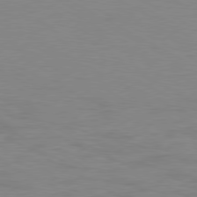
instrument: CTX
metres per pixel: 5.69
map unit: Ap
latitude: -80.6519
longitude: -51.4426
